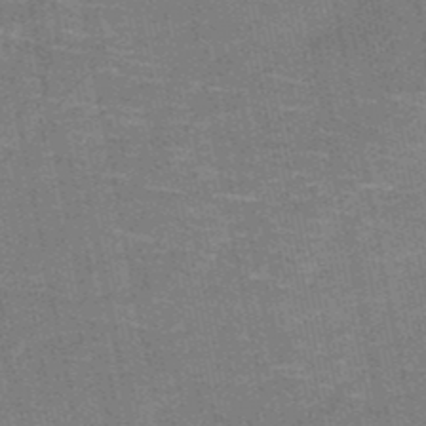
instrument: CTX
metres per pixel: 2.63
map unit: HNb
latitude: -51.6533
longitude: -44.4223
